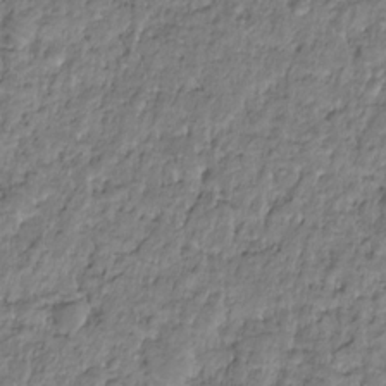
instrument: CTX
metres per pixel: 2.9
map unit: HNhu
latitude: -21.5210
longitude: 85.6910
